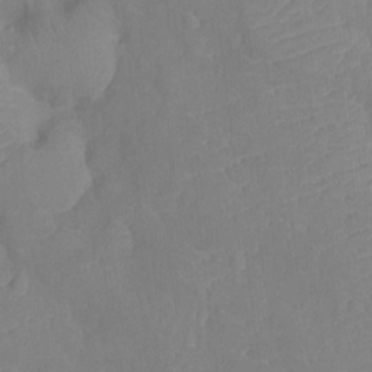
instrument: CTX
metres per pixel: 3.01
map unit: Nhu
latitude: -13.5777
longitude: -24.3656
